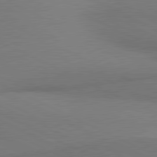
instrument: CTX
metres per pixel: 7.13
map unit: lApd
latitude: 80.9703
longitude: 161.7478
